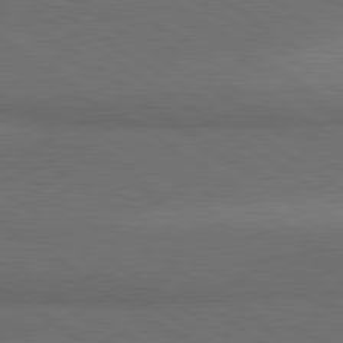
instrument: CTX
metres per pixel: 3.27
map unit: lApd
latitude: 80.8569
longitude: 161.5777
